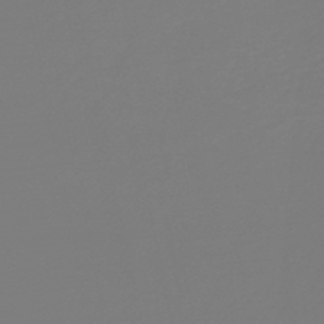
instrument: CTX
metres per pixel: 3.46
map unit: lHb
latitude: -46.0661
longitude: 59.5210
